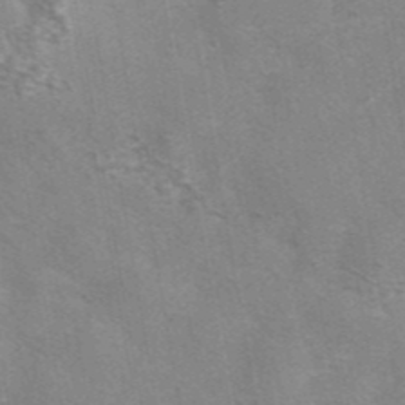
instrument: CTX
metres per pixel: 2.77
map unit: eAb
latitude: 42.3656
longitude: 106.9164
